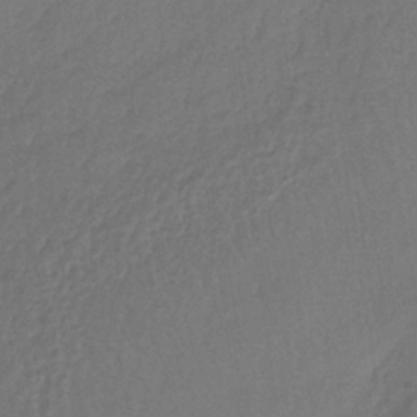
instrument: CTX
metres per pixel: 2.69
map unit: lHb
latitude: -38.8219
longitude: 61.8422
